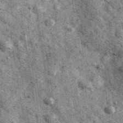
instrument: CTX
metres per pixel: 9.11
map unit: Ave
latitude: 40.3278
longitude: -107.2726
